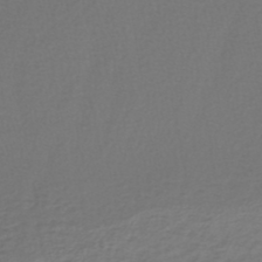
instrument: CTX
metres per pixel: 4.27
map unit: lHb
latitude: -43.4454
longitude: 71.6155
